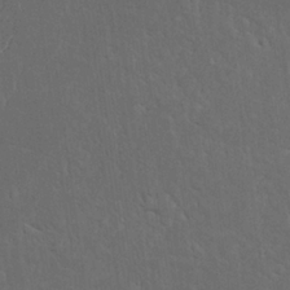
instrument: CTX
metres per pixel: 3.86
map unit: Nhu
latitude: 18.6112
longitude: -73.9717
